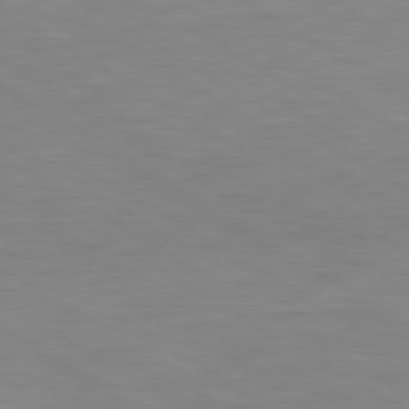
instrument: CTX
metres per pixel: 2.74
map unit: lApd
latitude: 81.1403
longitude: 160.5763
